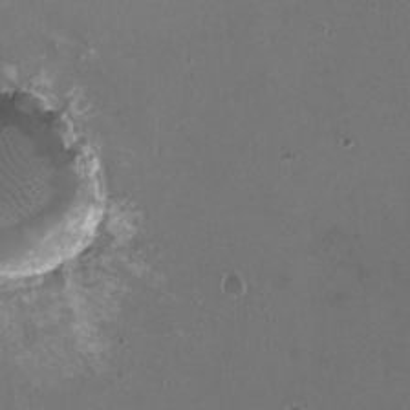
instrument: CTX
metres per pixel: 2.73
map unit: HNhu
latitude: 1.1403
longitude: -3.0647
